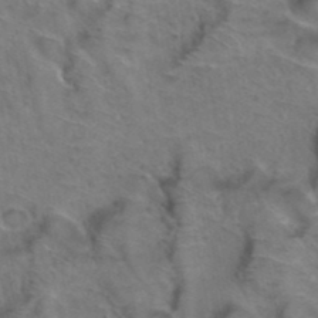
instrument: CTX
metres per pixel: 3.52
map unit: Hto
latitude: 39.1403
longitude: -43.9906
